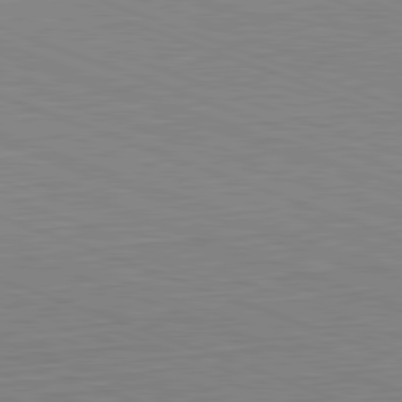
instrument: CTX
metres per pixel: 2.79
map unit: Hpe
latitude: -82.5385
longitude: 12.8030
